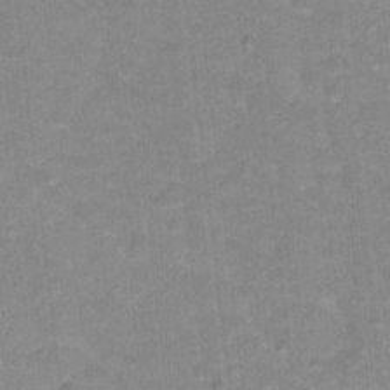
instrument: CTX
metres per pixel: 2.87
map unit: Hto
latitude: 17.6694
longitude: -35.3292
